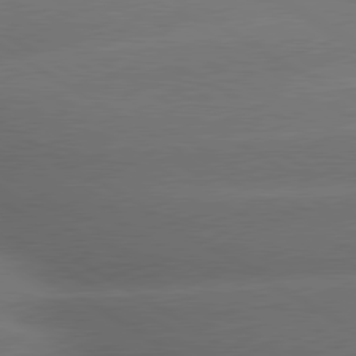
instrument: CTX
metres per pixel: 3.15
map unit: lApd
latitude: 79.8961
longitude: -155.2348
